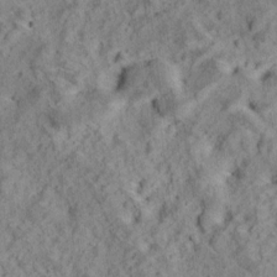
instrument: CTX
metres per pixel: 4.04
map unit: Ave
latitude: 18.6679
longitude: -134.3278
